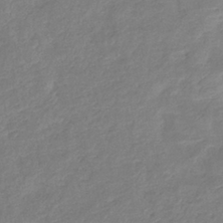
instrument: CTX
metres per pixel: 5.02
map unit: eHb
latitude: -38.3873
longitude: 75.8801
